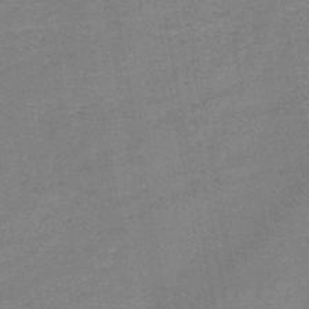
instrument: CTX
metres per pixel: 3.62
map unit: HNb
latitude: -45.8233
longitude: -37.2915
